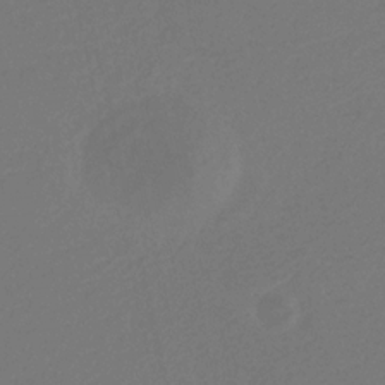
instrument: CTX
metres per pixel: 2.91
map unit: eHb
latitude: -30.0661
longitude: 66.1606
